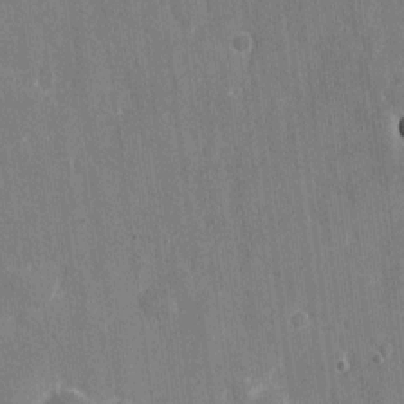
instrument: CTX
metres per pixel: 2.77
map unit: eHh
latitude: 7.3104
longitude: -67.9717
